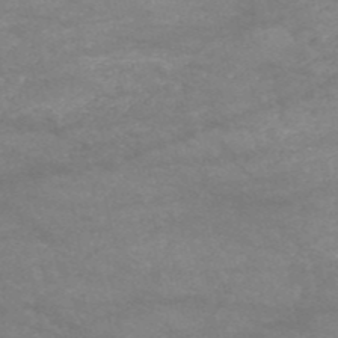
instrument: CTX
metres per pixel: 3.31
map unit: HNb
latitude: -53.4454
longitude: -41.3103
